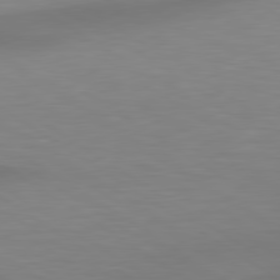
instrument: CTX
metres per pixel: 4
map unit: lApd
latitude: 79.5182
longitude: -92.8758
